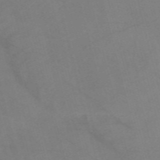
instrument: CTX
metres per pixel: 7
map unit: Nve
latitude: -57.9556
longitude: 51.2187
